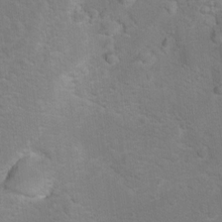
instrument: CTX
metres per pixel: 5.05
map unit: Hto
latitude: 8.3467
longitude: -30.5735
